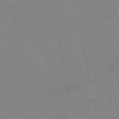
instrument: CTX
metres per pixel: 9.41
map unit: Nve
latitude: -57.8800
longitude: 50.5952
